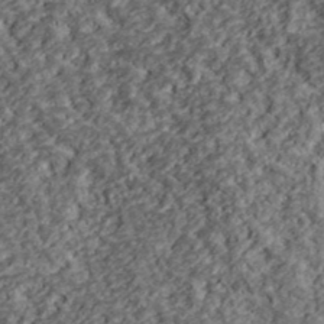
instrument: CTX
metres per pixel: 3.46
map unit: lHvf
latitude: 39.2159
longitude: -87.9717
